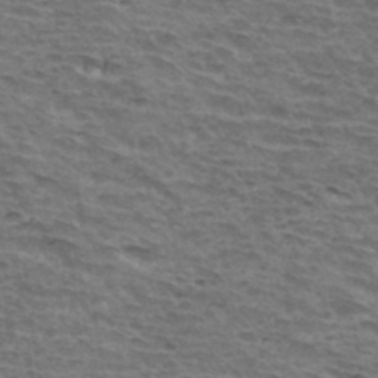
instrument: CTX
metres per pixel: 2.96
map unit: Hto
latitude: 34.4790
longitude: -43.0459
